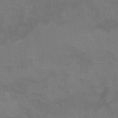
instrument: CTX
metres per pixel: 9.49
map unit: Hto
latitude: 6.4601
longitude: -35.4615
